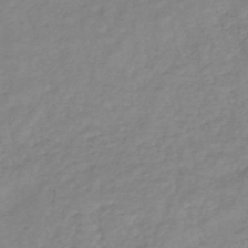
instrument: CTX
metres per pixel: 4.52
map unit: lHb
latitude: -41.0486
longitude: 71.6911
